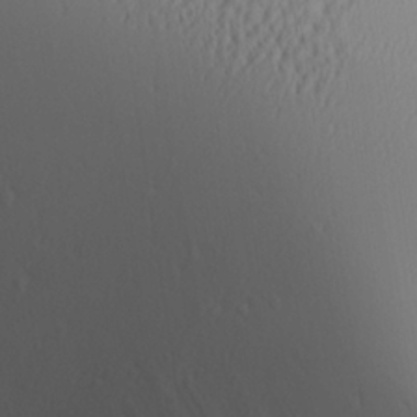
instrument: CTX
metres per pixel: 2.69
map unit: Aa
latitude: 26.6113
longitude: -136.1011
